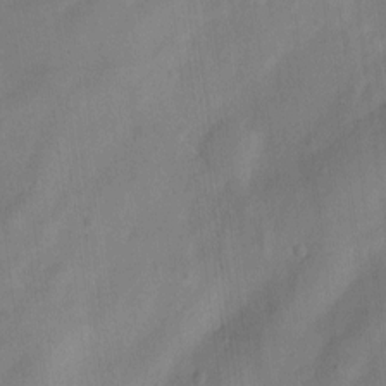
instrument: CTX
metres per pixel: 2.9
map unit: Nhu
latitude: 5.6883
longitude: -24.3467
